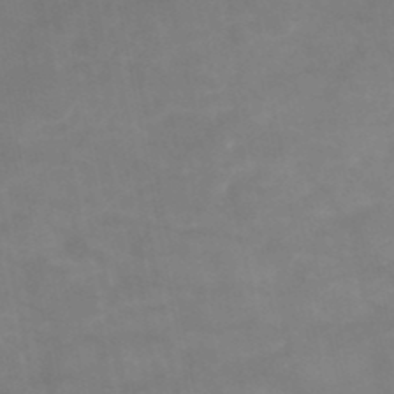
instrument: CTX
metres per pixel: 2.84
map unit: HNb
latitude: -48.7652
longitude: -38.9703
